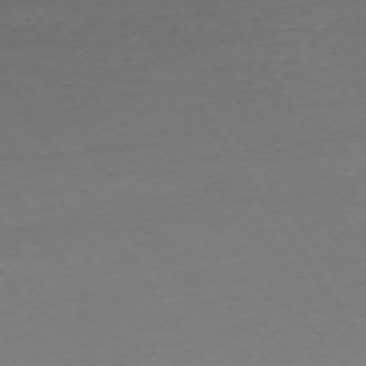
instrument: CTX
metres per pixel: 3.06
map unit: Ap
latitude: -73.8800
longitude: -85.6127
